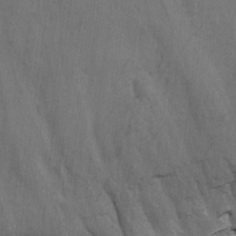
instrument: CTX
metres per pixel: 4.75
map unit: Ave
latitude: -10.1795
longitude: -120.1200
